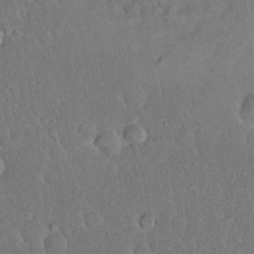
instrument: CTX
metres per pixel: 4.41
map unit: eHh
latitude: 19.2348
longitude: -62.4979
